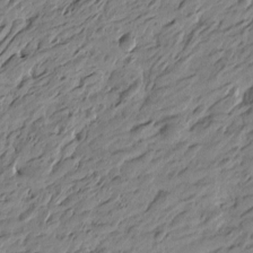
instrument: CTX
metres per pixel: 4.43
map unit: Htu
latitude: -5.0486
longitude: -178.6113
